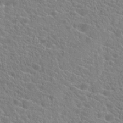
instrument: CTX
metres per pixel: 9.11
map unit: Hto
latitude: 21.3671
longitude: -39.4804
